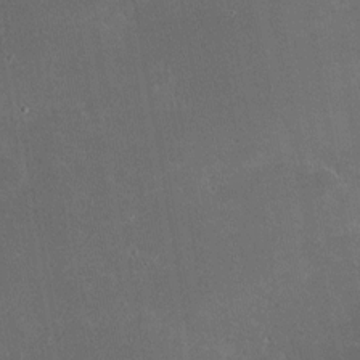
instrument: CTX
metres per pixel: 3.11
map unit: HNhu
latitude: 5.8583
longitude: 14.4062
